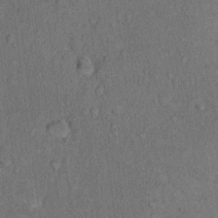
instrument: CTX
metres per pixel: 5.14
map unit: Hto
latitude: 10.7057
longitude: -59.5938
